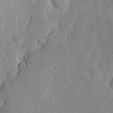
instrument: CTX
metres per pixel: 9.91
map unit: eHh
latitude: 5.8961
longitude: -70.1578
